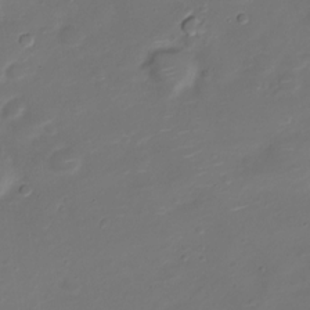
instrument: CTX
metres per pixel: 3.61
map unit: Nve
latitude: -20.6329
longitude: 104.9730
